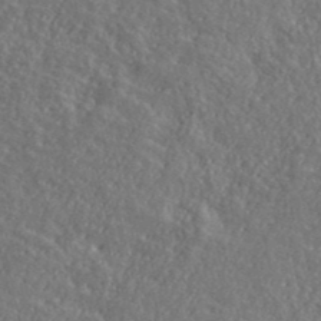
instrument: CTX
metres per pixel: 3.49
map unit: ANa
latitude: 39.9339
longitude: -89.9339
